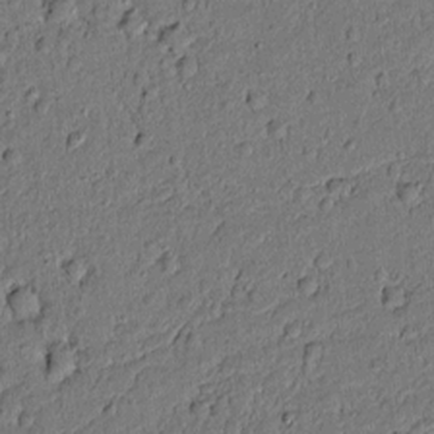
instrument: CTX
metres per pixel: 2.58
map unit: lAvf
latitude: 5.1025
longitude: 168.5951
